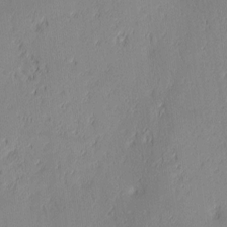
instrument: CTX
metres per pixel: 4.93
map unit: lAa
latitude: 3.8583
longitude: -117.4049
